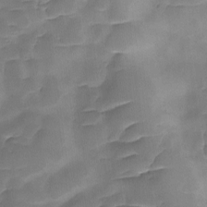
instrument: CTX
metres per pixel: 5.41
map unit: Ave
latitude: -9.4265
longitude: -122.6679
